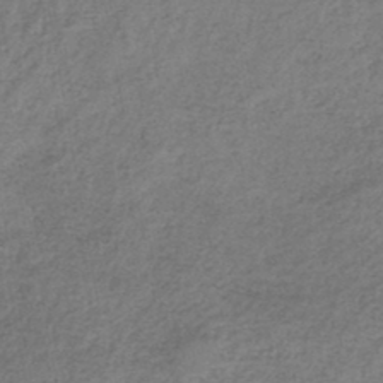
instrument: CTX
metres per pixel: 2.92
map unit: HNb
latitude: -44.3873
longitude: -41.9717
